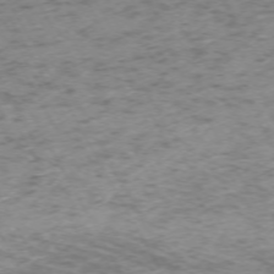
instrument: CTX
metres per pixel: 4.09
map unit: Ap
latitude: -72.9730
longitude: -70.0633
